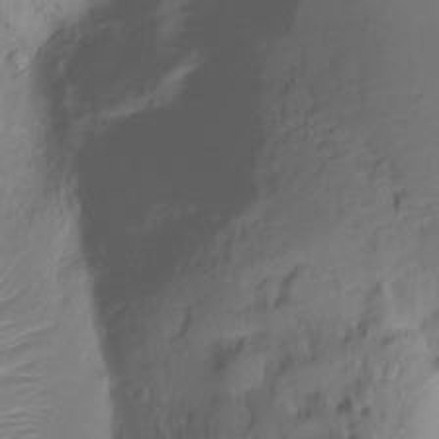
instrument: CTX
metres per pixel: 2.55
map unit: Ht
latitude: -10.7085
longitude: -39.8583
